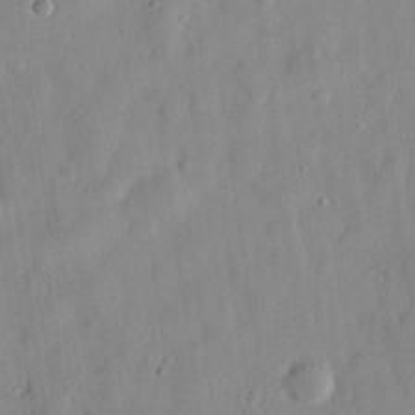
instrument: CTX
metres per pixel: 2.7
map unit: eHh
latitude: 28.9513
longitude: -74.6113
